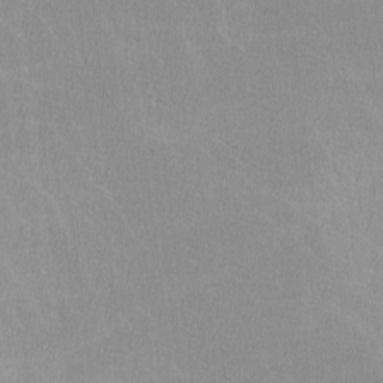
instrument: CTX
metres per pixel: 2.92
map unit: lHvf
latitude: -12.3495
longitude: -101.6316
